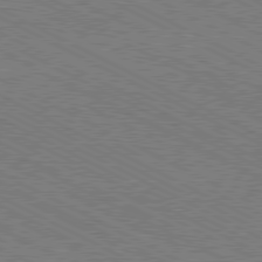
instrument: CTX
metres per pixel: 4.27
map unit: Hpe
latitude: -81.2376
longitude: 21.0675
